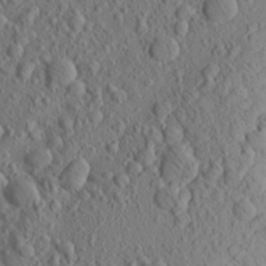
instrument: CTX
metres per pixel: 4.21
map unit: Aa
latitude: 24.3089
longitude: -144.4790
